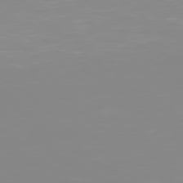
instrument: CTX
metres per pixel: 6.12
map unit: Hpe
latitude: 78.4979
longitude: -141.6127
